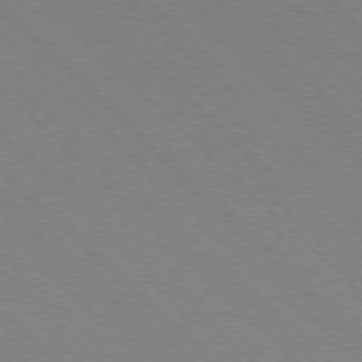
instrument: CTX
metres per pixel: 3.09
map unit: Ap
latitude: -77.4265
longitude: -66.2900
